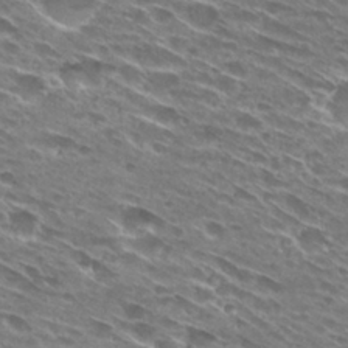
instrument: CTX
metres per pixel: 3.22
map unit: Hto
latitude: 28.7813
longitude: -43.6316
